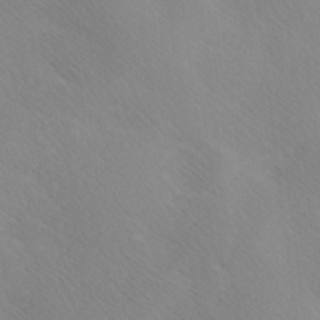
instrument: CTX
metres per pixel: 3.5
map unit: Ave
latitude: 0.3656
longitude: -114.5356
